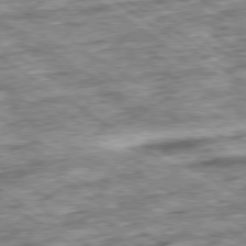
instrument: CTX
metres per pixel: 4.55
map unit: Ap
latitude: -79.8233
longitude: -75.3671
